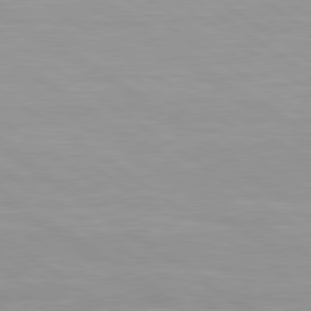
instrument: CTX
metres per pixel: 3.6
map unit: lApd
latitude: 80.5168
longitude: 161.6911
